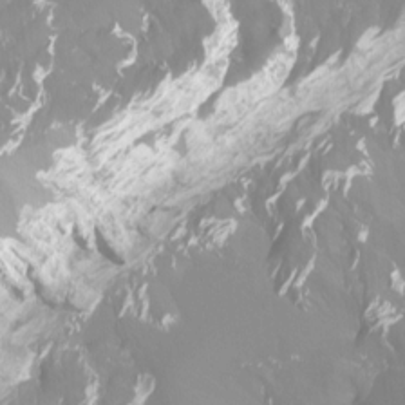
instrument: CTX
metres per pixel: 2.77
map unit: Htu
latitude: -12.7841
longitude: -45.7072
